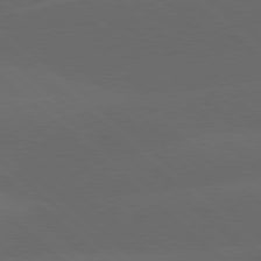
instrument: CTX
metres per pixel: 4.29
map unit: lApd
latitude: 78.0633
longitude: -56.1766
